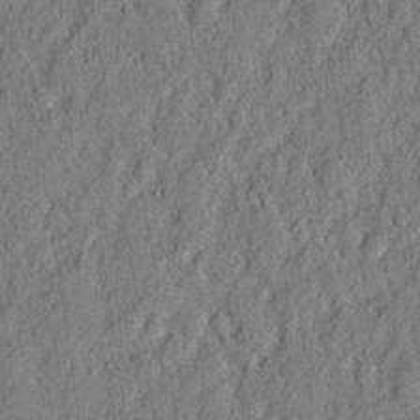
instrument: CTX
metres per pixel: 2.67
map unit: eHh
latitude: 4.1011
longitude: -77.4426
